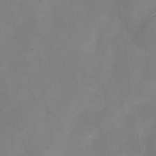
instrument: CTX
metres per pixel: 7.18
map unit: Hve
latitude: -32.0283
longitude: 93.7667
